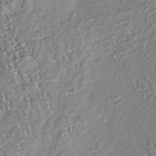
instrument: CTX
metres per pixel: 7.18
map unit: Nhu
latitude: -38.3306
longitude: -80.6679
